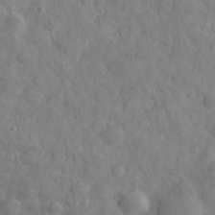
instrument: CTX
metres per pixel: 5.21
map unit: eHh
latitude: 31.3104
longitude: -70.4412
